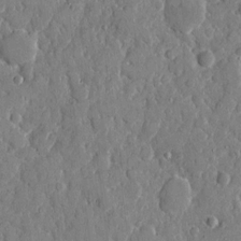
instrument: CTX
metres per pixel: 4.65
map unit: eHh
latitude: 8.8380
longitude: -67.1970
